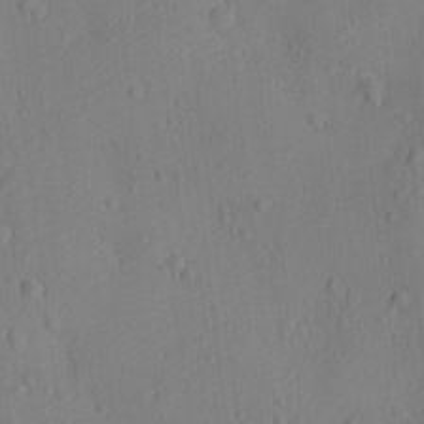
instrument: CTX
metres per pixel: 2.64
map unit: Ht
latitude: -10.1228
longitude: -22.6868
